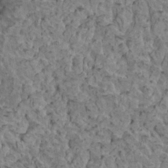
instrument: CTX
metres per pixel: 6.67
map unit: HNhu
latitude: 6.6679
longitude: -0.8002
